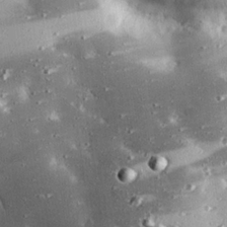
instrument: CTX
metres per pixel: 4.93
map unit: eHh
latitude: 24.0444
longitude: -90.1767
